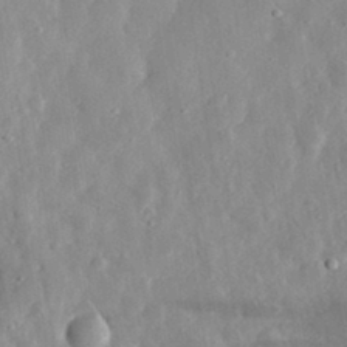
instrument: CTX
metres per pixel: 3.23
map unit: eHh
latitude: 32.7624
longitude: -78.7624
